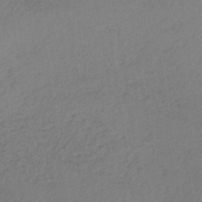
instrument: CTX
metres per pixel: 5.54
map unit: lHb
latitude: -34.6518
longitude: 63.8422
